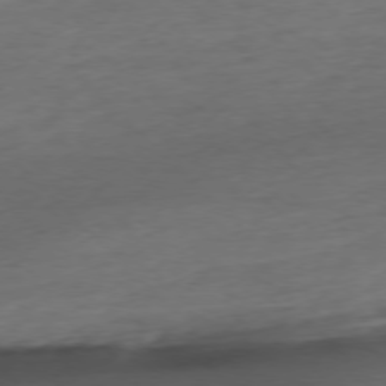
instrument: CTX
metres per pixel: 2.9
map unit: Ap
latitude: -77.0675
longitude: -79.8773
